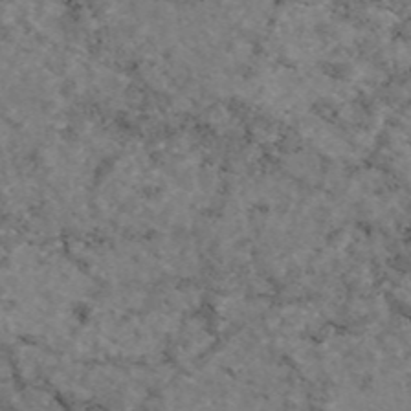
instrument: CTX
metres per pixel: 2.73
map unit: eAb
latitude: 46.4979
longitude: 117.6343
